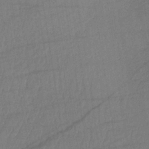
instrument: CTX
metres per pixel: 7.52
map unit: lHb
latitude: -34.9353
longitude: 64.0472
